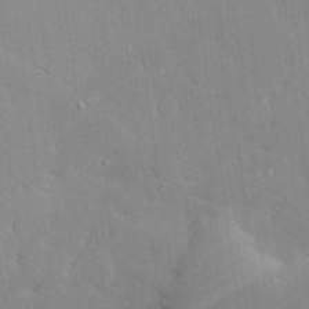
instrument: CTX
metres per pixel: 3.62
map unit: eHh
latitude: 24.8380
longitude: -90.5357
